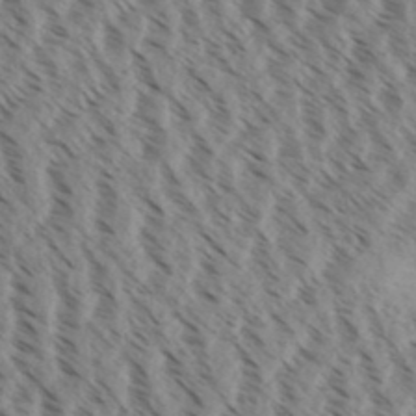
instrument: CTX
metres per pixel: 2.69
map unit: Aa
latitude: 32.1200
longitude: -139.3859
